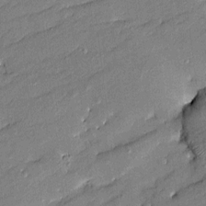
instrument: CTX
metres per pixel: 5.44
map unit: Htu
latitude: -8.4629
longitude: 176.9731
